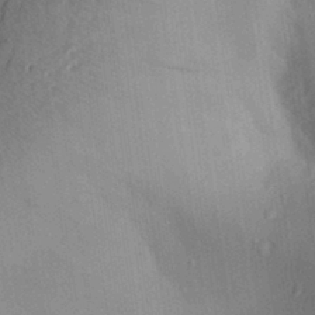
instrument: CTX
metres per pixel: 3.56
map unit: Aa
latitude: 29.1025
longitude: -145.8583
